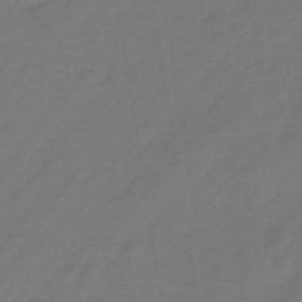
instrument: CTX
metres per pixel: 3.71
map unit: HNhu
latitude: -46.6518
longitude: 89.7288
